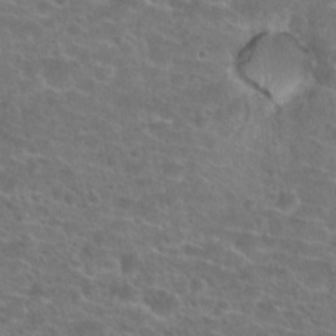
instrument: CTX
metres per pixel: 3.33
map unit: Hto
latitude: 23.7827
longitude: -44.5357
